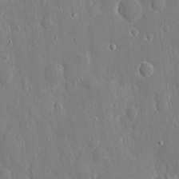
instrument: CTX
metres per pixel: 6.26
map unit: eHh
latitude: 8.5168
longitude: -69.5938
